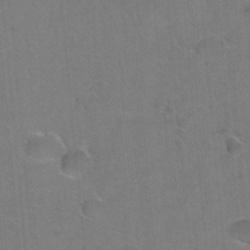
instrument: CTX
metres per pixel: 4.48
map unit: Hto
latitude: 36.4034
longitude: -46.5924
